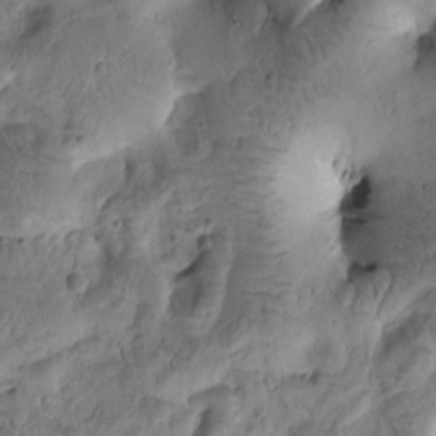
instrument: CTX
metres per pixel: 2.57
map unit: Htu
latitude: -1.5588
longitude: 171.1053
